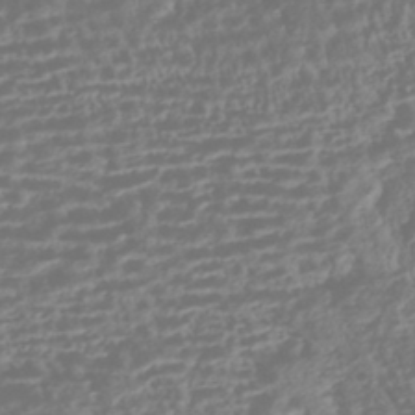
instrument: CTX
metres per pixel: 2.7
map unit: HNhu
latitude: -43.8611
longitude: 104.5007
